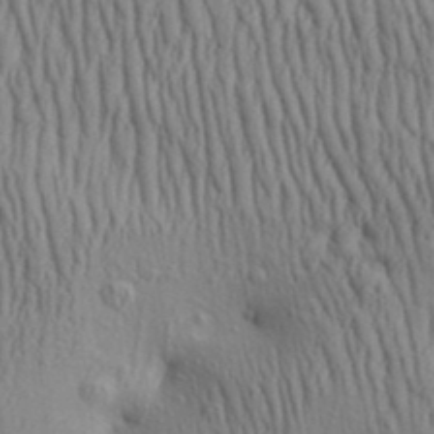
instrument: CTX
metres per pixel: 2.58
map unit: Aa
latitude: 29.7638
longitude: -139.1403
